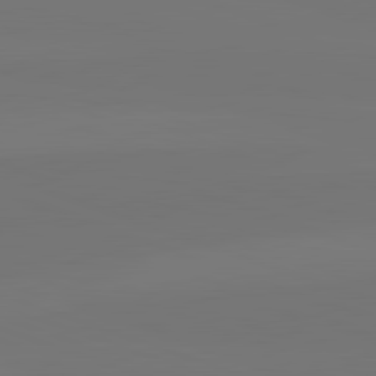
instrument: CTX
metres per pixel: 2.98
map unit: lApd
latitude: 82.1955
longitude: 144.5763
